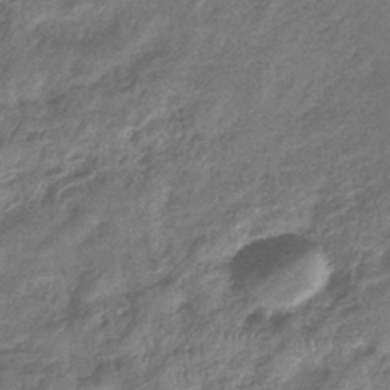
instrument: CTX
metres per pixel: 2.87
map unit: eHb
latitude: -38.6897
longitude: 78.4629
